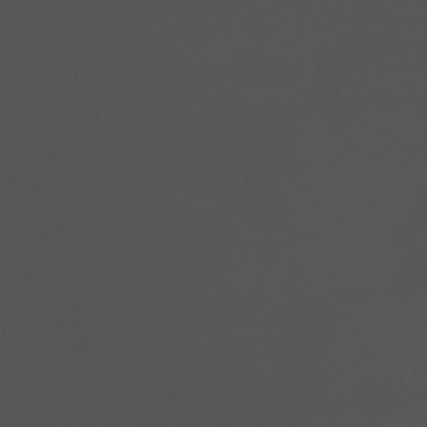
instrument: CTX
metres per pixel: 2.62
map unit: HNhu
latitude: -24.1984
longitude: 50.6140
